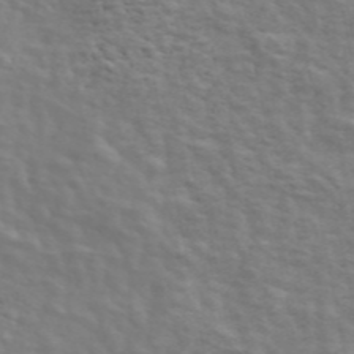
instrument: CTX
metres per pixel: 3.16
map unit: ANa
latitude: 47.4049
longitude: -83.1025
